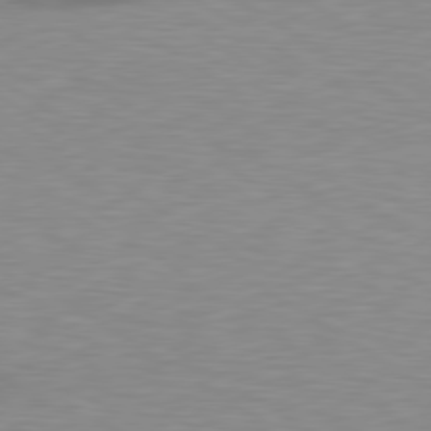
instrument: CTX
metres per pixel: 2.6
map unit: lApd
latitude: 79.4427
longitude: -87.8961
